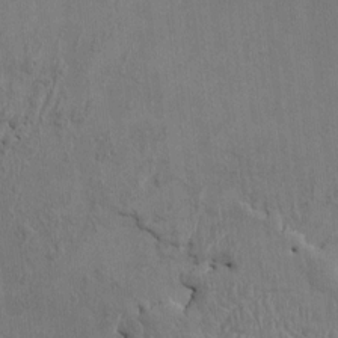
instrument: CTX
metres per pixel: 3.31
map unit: HNhu
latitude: 4.0255
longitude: -6.8191
